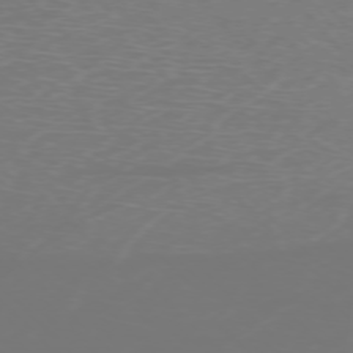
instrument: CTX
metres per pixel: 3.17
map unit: Ap
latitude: -76.7085
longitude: -62.2901
